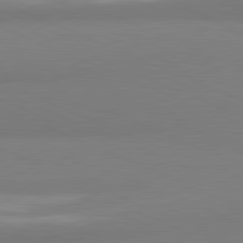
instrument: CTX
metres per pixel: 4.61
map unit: lApd
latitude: 81.6505
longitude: 177.3132
